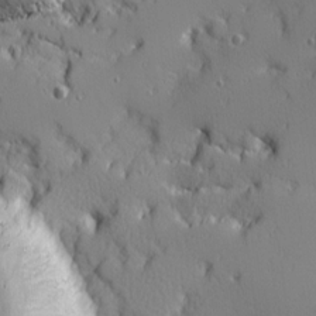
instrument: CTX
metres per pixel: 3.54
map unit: Ave
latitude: 12.0255
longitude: -101.4238
